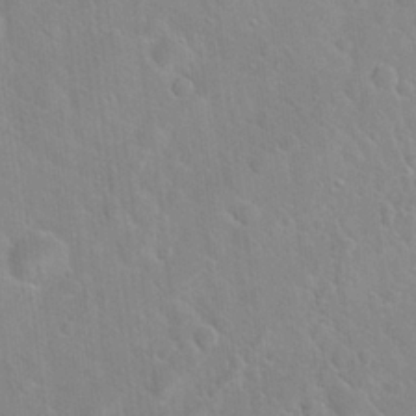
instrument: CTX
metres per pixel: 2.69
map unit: Hto
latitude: 21.7072
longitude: -52.2145
